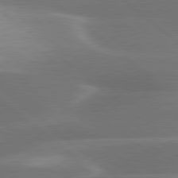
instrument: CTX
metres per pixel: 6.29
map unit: lApd
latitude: 79.9339
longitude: -117.1592
